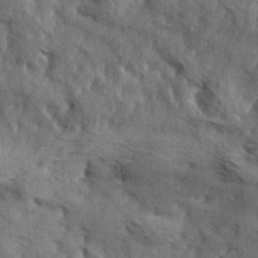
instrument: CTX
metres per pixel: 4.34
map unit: Hve
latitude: 31.5560
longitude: 149.0865
